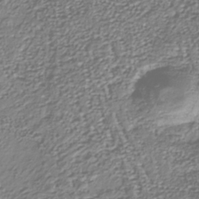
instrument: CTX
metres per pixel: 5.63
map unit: Nhu
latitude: -38.8786
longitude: -81.6505
